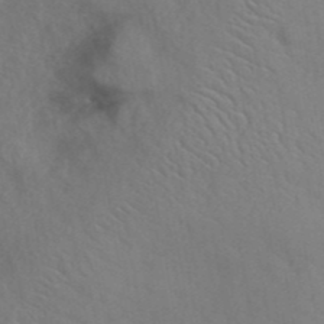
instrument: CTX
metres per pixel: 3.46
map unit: ANa
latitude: 42.1578
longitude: 53.9745
